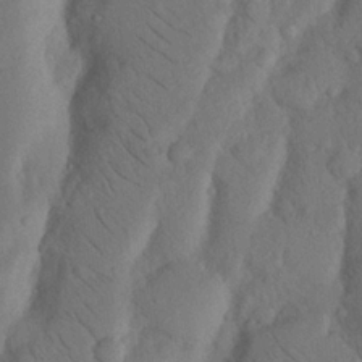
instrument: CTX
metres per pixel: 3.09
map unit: Nhu
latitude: 19.2915
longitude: -75.9528
